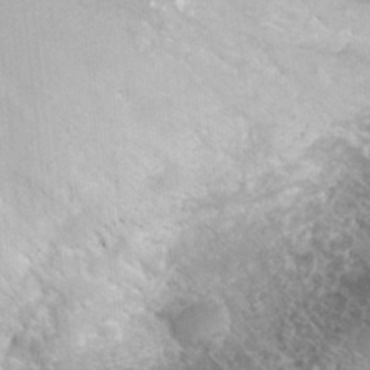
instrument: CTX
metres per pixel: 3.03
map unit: Hto
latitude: 29.5938
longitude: -45.7072
